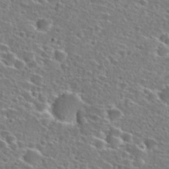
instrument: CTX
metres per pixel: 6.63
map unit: Hto
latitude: 26.5735
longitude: -47.1215
